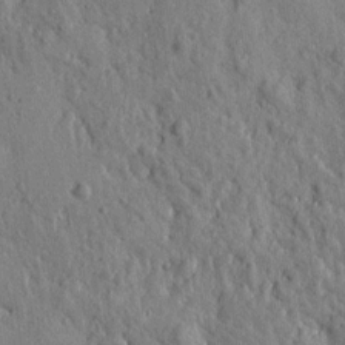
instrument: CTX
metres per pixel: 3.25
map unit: Htu
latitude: -0.2740
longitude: -178.9703
